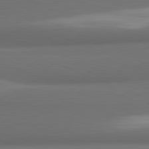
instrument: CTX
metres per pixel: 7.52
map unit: lApd
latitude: 81.8961
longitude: 170.3873
